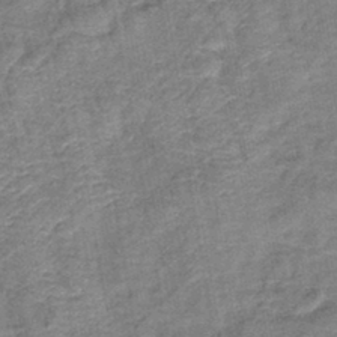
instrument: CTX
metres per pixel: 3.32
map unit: lHb
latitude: -42.0661
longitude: 79.2942
